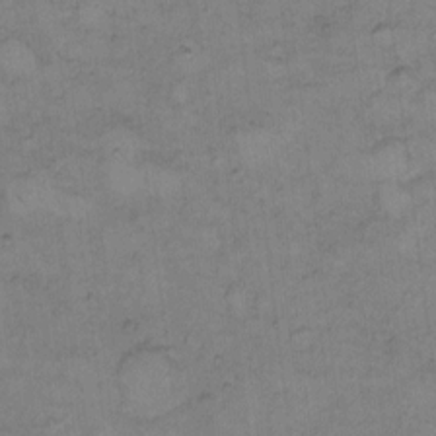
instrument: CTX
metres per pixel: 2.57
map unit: Hto
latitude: 8.1767
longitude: -60.6301
